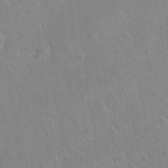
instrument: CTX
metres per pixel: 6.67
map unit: Hto
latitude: 22.3089
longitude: -52.1956
